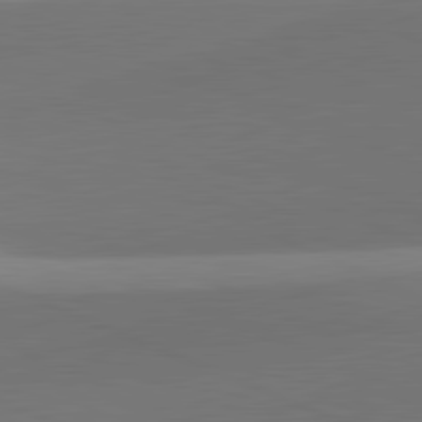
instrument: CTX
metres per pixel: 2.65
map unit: lApd
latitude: 81.8583
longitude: 142.9163
